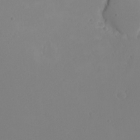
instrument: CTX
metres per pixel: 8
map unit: eHh
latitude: -7.7666
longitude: -70.3656
